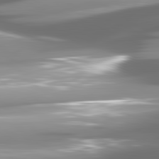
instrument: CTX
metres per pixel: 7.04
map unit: lApd
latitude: 81.6505
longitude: -147.0648
